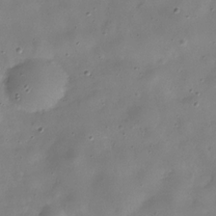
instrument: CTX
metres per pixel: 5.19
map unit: Hve
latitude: -31.3132
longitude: 95.1431
